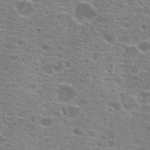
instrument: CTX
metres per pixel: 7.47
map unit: Hto
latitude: 20.1389
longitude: -41.8394
